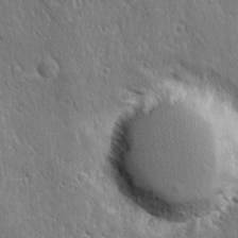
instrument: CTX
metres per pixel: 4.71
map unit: Ave
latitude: 21.2159
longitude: -136.5546
